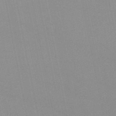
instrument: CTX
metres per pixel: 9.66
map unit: lHb
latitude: -48.7841
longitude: 72.7652
